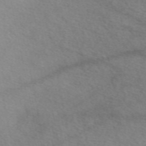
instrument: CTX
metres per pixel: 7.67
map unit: eAb
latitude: 50.5167
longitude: 117.4454
